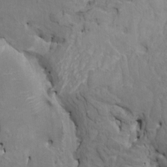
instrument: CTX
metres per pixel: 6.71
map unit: HNhu
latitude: 4.4601
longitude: 3.9556
